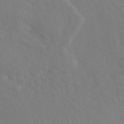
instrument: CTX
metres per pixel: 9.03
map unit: eAb
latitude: 45.8961
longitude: 112.5196
